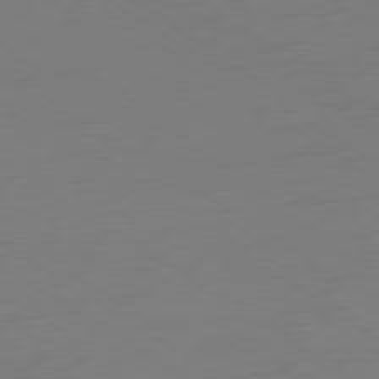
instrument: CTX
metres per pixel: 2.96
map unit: Ap
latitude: -79.9178
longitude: -59.0647
